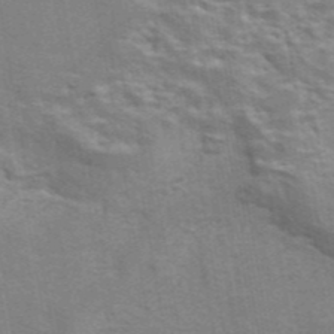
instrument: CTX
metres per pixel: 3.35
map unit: eAb
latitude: 42.8380
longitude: 107.7856
